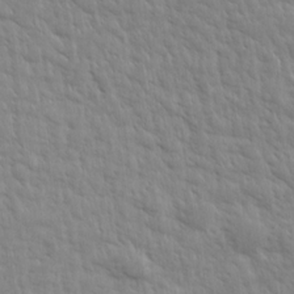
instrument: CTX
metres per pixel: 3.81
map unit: Aa
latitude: 15.3671
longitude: -142.4034
